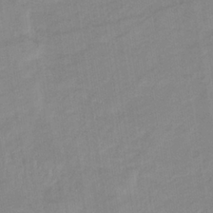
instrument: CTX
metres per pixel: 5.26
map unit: eHb
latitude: -34.9164
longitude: 73.0486
